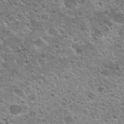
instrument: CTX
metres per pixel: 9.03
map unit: Nhu
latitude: 25.4804
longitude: -50.9513
